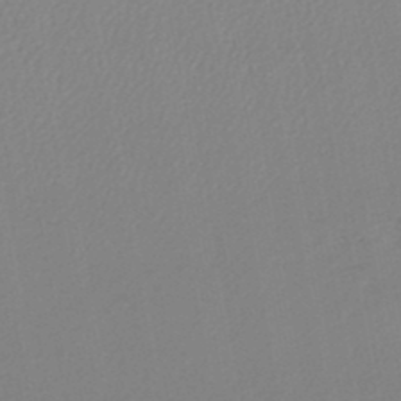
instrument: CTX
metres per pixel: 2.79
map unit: lHb
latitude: -45.9367
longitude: 74.5385
